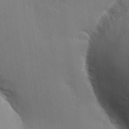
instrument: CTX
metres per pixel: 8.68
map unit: Hve
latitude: 26.5924
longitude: -90.8002
